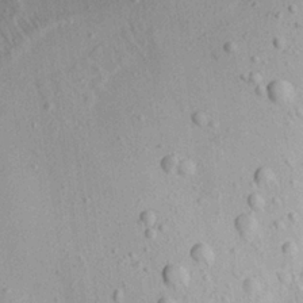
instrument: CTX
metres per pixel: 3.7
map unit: Aa
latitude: 20.5546
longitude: -147.9339
